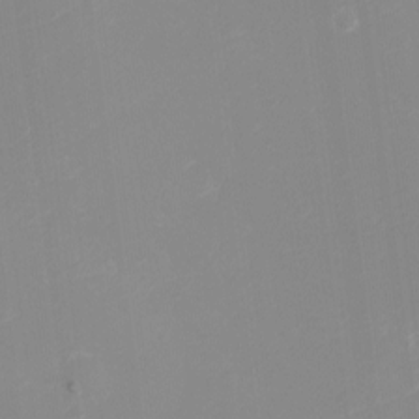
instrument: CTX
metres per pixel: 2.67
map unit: eHh
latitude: -4.1605
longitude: -76.4979
